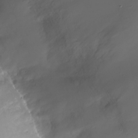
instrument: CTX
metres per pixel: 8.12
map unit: Nhu
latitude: -27.1809
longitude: -73.0837
